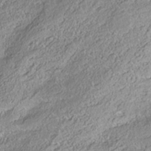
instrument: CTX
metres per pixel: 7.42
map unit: Nhe
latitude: -38.2929
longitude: 138.5196
